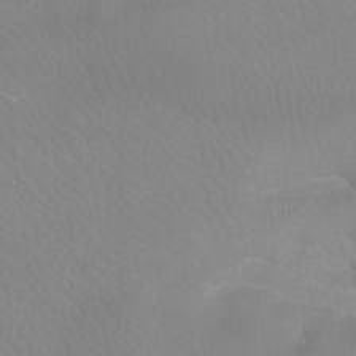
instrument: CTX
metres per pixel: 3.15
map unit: Ht
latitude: -8.0283
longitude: -33.7072
